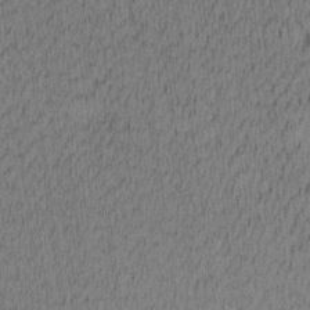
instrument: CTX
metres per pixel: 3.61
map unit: Ave
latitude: 12.2334
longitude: -107.3104
